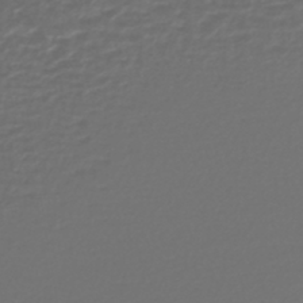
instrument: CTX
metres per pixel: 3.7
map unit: lHb
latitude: -43.8044
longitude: 71.6155
